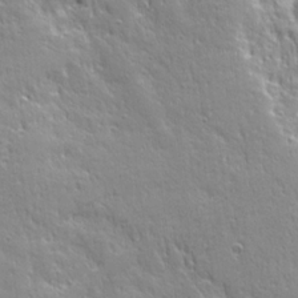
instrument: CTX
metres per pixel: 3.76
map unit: Ave
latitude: 22.2711
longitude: -135.5560
